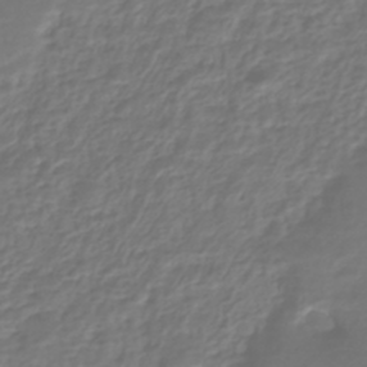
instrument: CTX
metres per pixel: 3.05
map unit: HNhu
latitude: -44.6896
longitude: 98.6896
